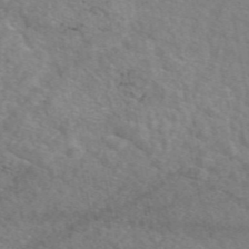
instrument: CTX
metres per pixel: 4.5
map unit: eAb
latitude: 50.1200
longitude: 117.7666
